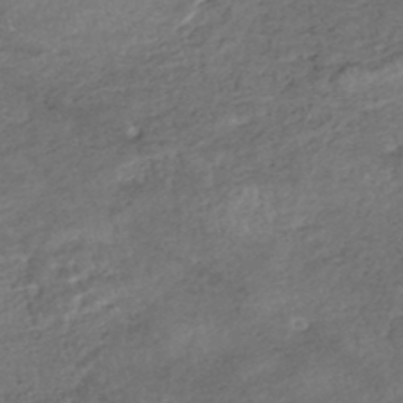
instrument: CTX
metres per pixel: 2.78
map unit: HNhu
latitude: -46.1417
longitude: 102.4818
